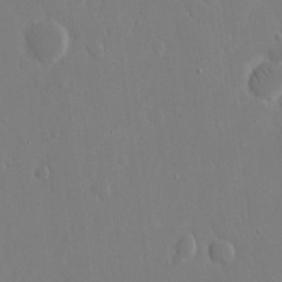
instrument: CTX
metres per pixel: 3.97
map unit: eHh
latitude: 14.5357
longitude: -70.8569
